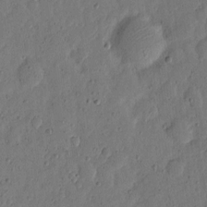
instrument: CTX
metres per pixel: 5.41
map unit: eHh
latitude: 5.8961
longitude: -71.6127
